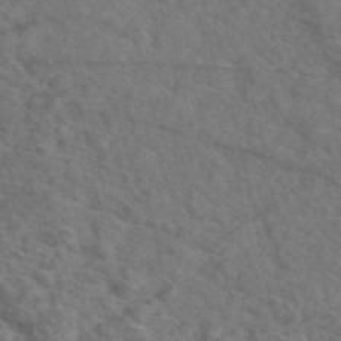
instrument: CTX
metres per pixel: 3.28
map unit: eAb
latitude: 49.3860
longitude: 113.2943
